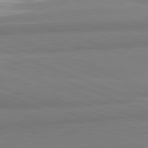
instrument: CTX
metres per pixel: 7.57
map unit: lApd
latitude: 82.2900
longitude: 173.4454
